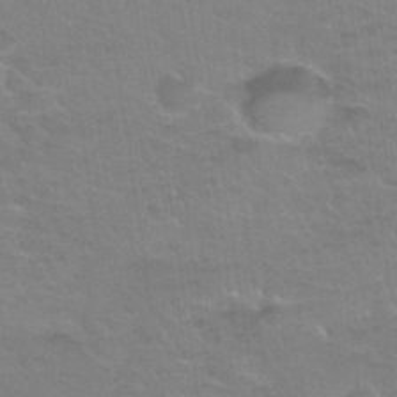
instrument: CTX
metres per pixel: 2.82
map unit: Nhu
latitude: 32.4034
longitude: -51.8394
